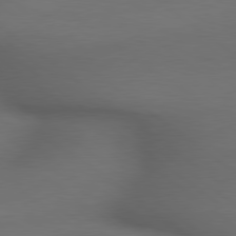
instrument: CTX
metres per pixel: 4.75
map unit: lApd
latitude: 79.3671
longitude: -173.0647
